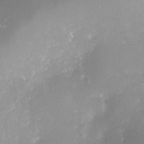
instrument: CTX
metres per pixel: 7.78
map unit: Nve
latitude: -24.8786
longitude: -109.4237
